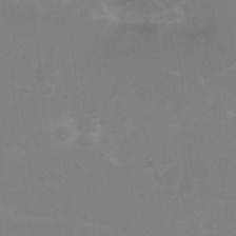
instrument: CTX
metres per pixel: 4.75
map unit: Nhu
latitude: 3.5182
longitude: -25.6882
